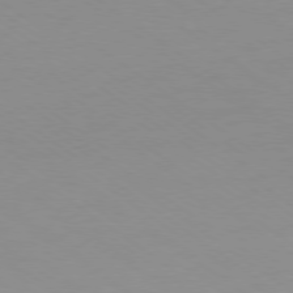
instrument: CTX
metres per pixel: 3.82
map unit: Ap
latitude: -79.1242
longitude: -67.3670
